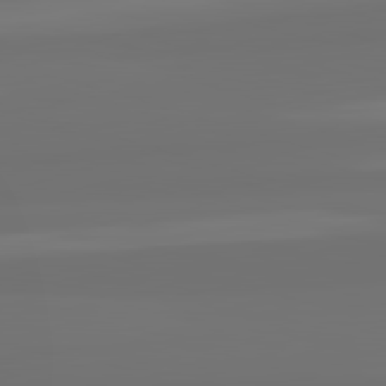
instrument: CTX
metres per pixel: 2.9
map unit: lApd
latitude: 82.7246
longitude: 160.8786
